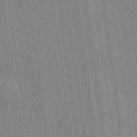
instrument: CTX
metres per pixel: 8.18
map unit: lHvf
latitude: 18.9324
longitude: 142.8219
